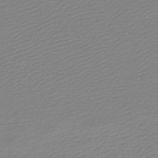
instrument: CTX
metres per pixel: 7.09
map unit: lHb
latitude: -46.5196
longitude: 59.6910
